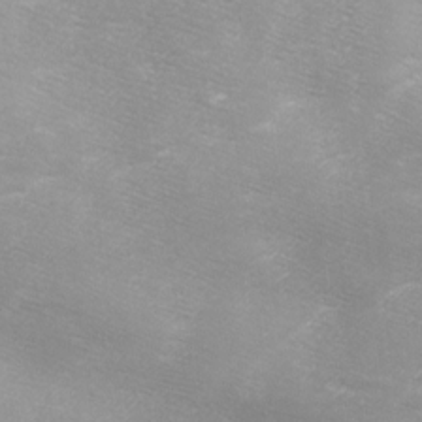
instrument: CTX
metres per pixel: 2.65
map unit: Ave
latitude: 10.8002
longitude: -106.4223
